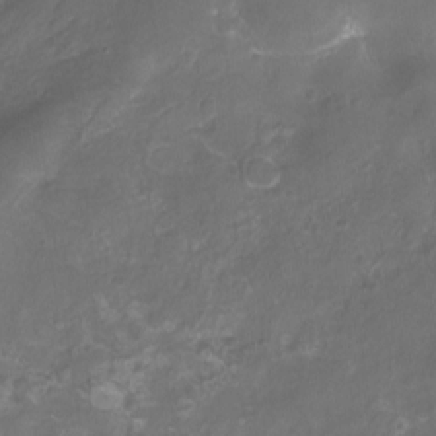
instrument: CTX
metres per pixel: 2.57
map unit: eHh
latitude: -6.5762
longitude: -77.6882
